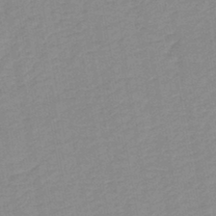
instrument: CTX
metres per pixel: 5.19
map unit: HNb
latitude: -44.0472
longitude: 52.0094
